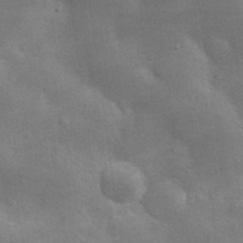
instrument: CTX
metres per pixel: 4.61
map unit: lHvf
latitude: 32.2900
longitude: -92.3089
